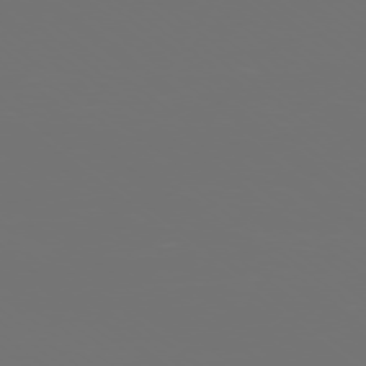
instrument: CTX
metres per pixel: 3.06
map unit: Ap
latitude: -78.8597
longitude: -60.1200
